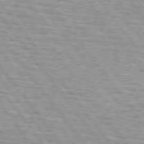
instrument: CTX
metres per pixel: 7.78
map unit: lApd
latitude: 74.5168
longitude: -76.0822
